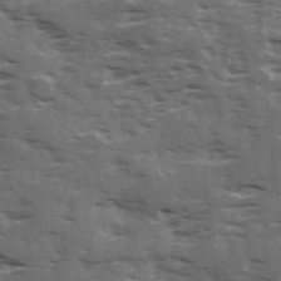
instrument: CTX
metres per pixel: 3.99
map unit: Ave
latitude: 18.6679
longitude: -130.8002
